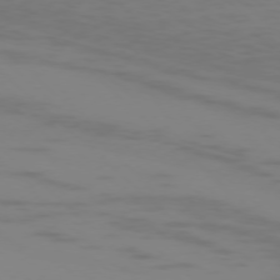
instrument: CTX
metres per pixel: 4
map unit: Ap
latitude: -77.1242
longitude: -67.9150
